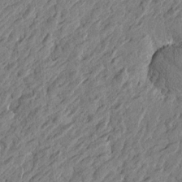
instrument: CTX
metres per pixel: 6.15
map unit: Htu
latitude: -3.0486
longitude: -179.1403
